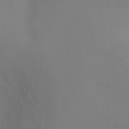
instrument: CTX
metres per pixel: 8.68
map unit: Ht
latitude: -5.9556
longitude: -26.4979
